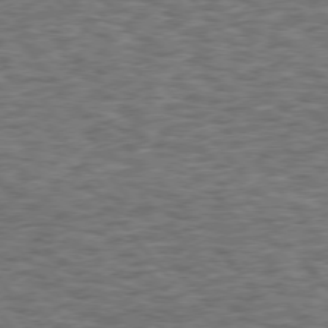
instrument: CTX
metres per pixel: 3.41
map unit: Hpe
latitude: 75.3671
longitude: -135.8205
